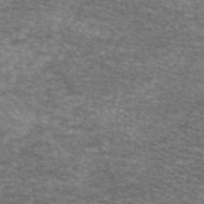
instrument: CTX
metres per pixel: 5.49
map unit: eAb
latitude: 45.2348
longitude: 102.7841
